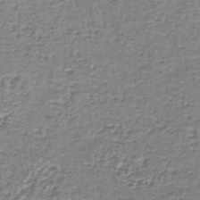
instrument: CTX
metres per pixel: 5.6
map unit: lHb
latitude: -43.8611
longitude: 58.2172
